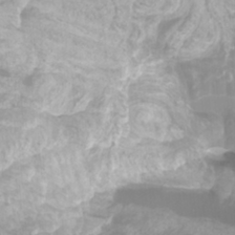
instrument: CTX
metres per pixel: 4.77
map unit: Htu
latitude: -10.5574
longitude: -74.6302
